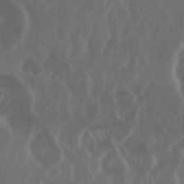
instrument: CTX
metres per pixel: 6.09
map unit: Nhu
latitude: 29.8016
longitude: -60.2522
